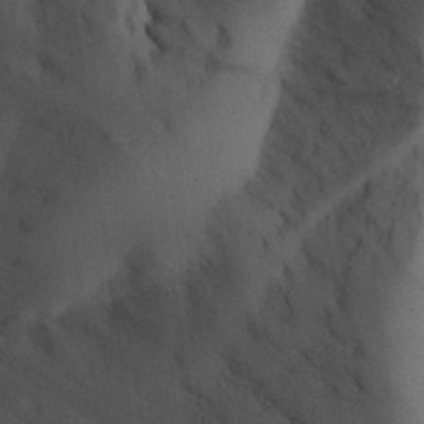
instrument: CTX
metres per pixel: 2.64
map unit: Aa
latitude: 25.2348
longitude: -128.7813
